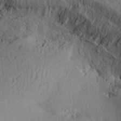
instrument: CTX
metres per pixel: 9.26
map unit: Aa
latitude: 29.6127
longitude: -135.5371
